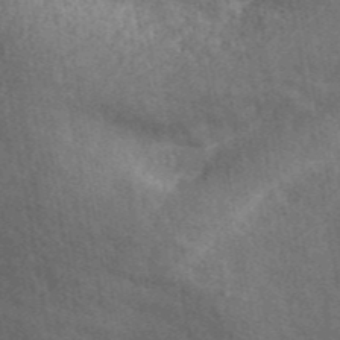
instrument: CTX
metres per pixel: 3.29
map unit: ANa
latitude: 45.0647
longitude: 46.9919
